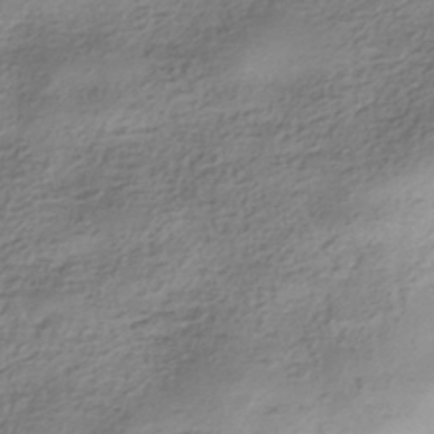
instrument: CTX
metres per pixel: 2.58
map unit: HNhu
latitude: -41.5399
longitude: 100.1983
